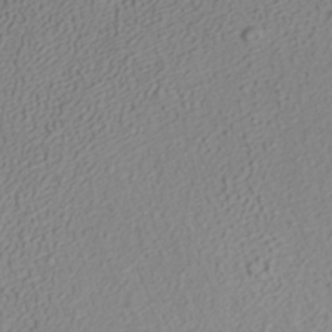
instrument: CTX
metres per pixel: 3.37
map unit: ANa
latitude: 35.4615
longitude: 14.3118
